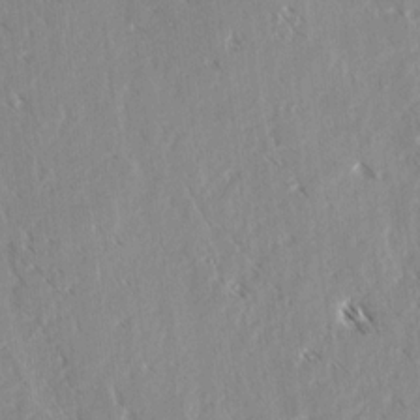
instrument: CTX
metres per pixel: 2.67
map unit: lAvf
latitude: 3.8583
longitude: -105.7828
